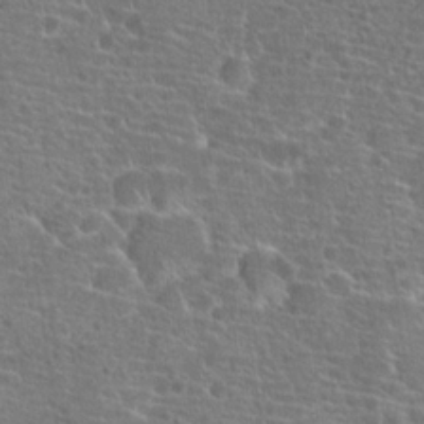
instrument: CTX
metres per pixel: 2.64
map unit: Hto
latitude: 19.8205
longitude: -41.8961
